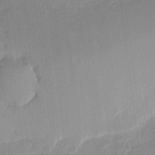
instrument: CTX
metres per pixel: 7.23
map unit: eHh
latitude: -2.0472
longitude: -83.5749
